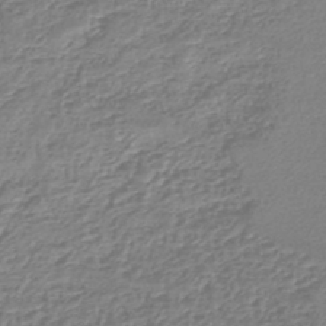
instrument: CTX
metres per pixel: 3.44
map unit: lHb
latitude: -44.8219
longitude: 73.5588
